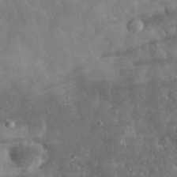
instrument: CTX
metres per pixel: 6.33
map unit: eHh
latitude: 31.5183
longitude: -70.8191
